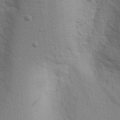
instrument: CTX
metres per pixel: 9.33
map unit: eHh
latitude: 24.2711
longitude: -79.3482
